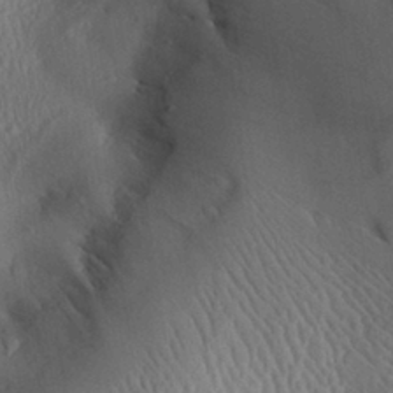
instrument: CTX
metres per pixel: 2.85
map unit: Aa
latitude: 29.7638
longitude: -135.3859
